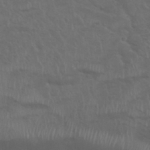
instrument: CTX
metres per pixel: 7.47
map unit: Nhu
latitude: 32.1389
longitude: -50.9324
